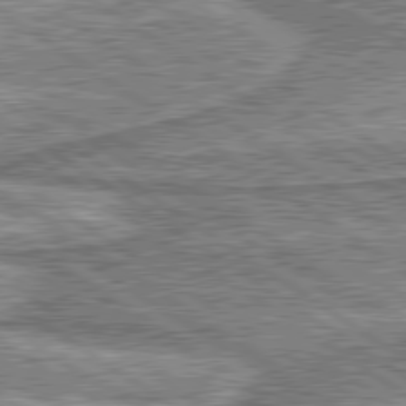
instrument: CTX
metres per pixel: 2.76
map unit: lApd
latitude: 80.1200
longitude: 173.5588
